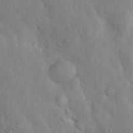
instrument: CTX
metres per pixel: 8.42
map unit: Nhu
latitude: 11.5371
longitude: -26.8380
